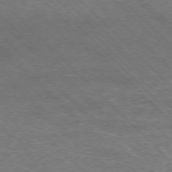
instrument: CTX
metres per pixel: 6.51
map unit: Hpe
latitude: -77.3510
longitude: -11.8583
